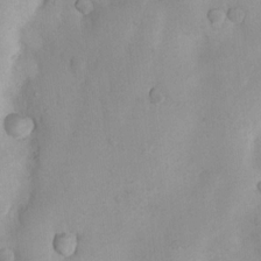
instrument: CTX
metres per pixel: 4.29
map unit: Nhu
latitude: 7.7261
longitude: -22.8569
